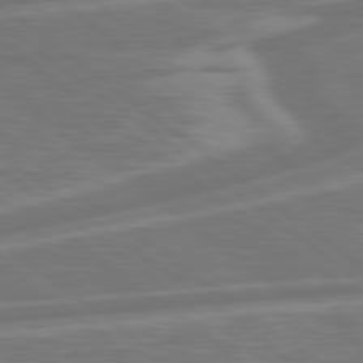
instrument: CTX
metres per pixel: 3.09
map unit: Hpe
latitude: 79.2348
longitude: -126.0633
